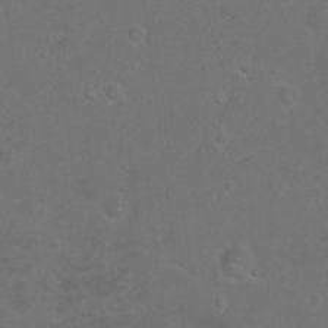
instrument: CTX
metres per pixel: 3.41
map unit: Hto
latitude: -7.3698
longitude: -35.9528
